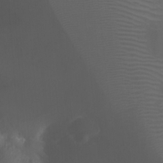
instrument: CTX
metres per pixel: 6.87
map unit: Nhu
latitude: -10.3495
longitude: -69.4615
